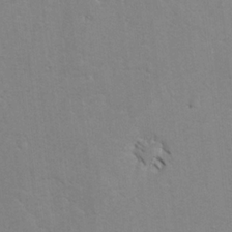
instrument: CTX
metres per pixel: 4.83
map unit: lAvf
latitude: -5.1809
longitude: -114.1577
